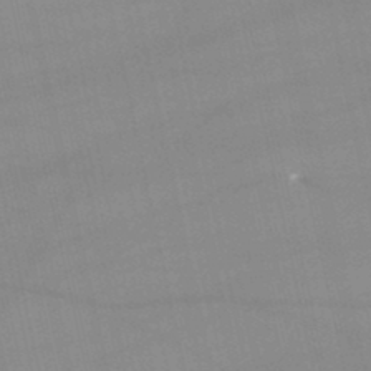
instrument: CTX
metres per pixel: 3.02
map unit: lHb
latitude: -46.5762
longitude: 70.2929
